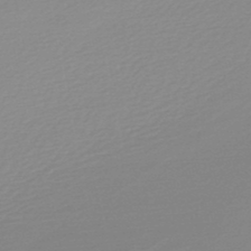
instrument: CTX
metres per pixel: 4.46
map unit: lHb
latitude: -48.2740
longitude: 65.3321
